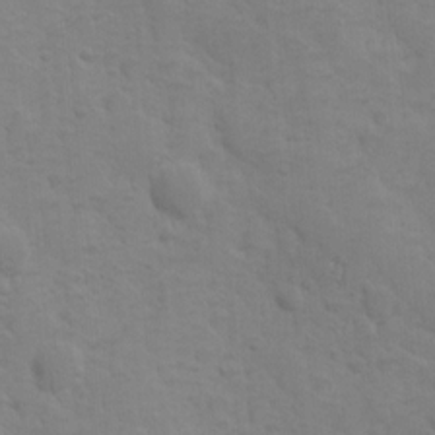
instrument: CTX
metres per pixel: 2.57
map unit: Ave
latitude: 10.1389
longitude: -104.0444
